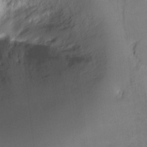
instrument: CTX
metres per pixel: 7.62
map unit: Ht
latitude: -6.4629
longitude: -32.2711
